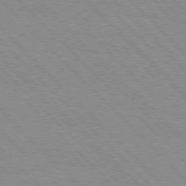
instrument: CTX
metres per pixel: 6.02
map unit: Hpe
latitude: 76.6301
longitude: -155.1403
